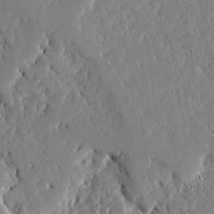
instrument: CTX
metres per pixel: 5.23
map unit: Ave
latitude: 16.1767
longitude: -139.4237
